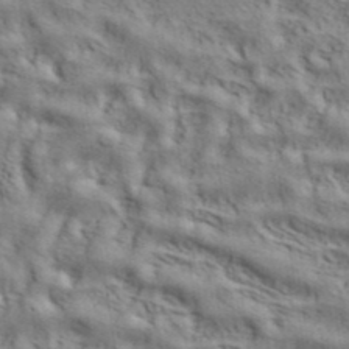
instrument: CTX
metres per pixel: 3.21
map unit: ANa
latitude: 39.0647
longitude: 28.8975
